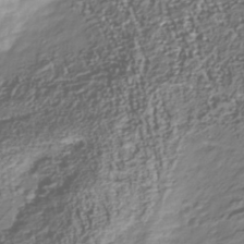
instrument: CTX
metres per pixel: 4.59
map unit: Nhu
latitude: -39.9178
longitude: -83.0458
